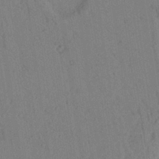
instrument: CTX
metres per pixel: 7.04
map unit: Aa
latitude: 26.8569
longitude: -148.2523
